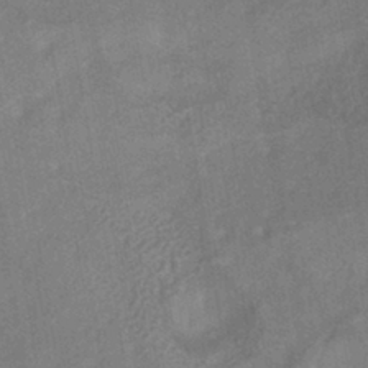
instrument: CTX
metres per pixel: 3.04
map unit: HNhu
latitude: -41.5399
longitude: 91.4455
